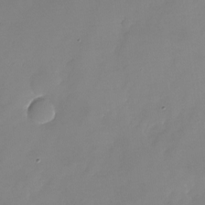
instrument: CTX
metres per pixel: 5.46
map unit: Nhu
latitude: -24.3873
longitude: -69.8206
